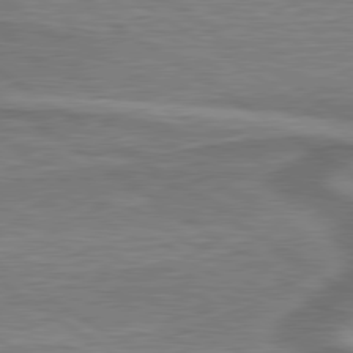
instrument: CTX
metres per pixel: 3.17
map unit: lApd
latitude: 79.7828
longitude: 171.1242
